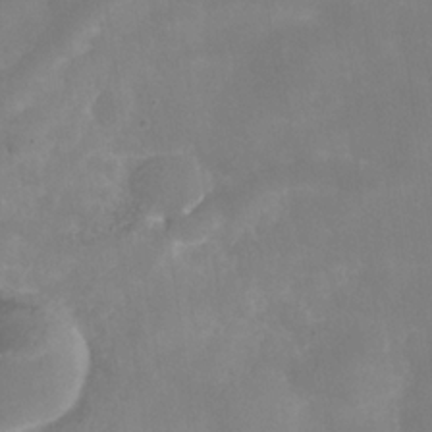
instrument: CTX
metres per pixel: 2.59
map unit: Hve
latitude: -32.0094
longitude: 93.8800
